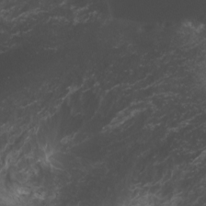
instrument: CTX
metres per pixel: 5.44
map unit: Htu
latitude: -3.6532
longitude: -72.8758
